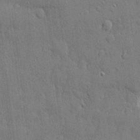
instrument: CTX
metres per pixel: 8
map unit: eHh
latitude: 5.2726
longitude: -75.5182
